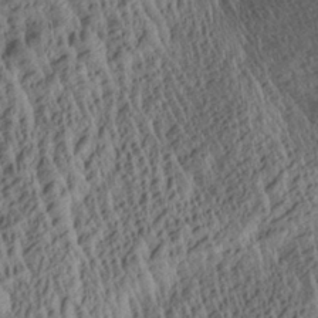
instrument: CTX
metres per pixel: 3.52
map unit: Aa
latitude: 29.5371
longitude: -137.6694
